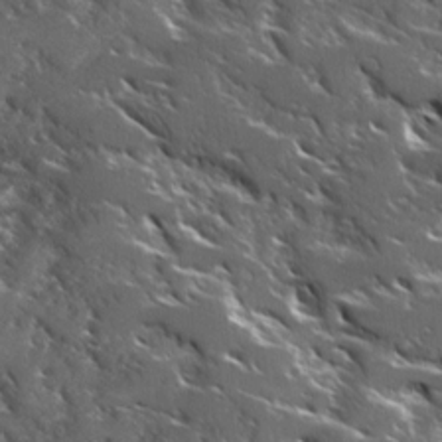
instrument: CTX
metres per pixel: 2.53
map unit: Ave
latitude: 17.3860
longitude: -129.9906
